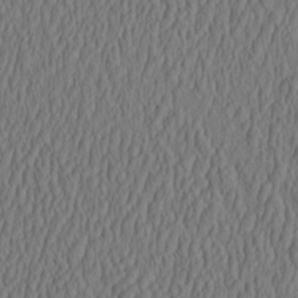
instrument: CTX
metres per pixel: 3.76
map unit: HNhu
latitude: -3.0108
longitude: 13.2565
